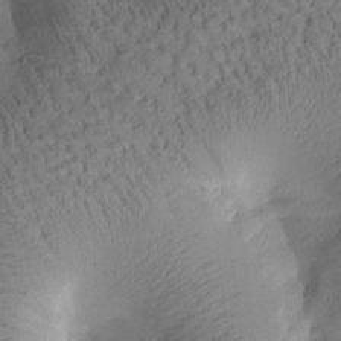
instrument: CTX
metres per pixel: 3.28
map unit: Htu
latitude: 0.7624
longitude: 174.5951
